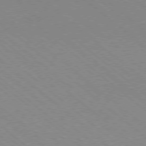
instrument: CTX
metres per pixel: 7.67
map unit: Ap
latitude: -78.5384
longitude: -65.2726
